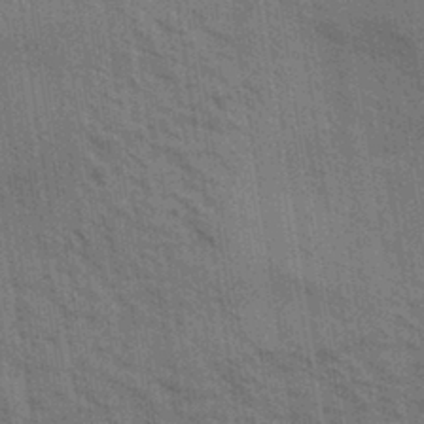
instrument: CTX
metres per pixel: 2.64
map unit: Aa
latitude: 32.5357
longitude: -140.0633
